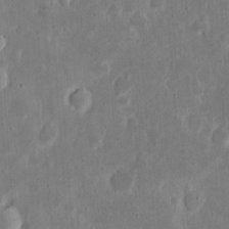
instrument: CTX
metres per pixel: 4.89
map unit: eHh
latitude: 6.9703
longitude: -70.5357
